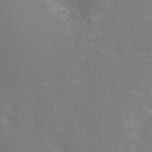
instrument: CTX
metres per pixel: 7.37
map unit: Ht
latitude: -10.5952
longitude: -23.9717
